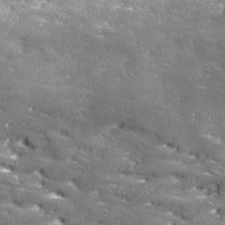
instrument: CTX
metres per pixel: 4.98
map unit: Ave
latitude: 17.9717
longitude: -136.9325
